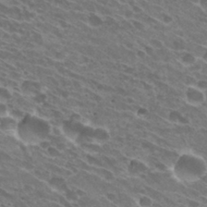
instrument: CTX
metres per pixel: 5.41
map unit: Hto
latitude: 31.6883
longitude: -42.7057
